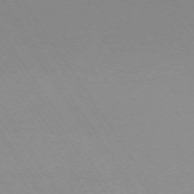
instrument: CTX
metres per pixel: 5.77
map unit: Ap
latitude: -73.4832
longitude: -72.1956
